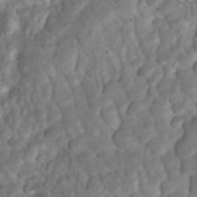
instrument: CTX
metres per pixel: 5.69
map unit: ANa
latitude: -41.8611
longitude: 108.8030
